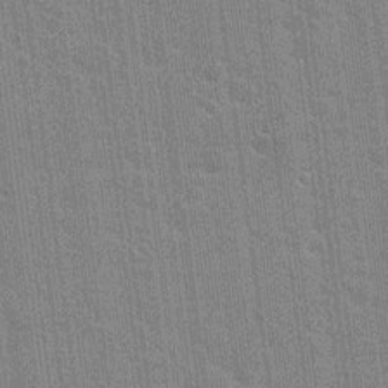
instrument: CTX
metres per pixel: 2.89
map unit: Nhu
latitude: 18.3845
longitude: -30.4412
